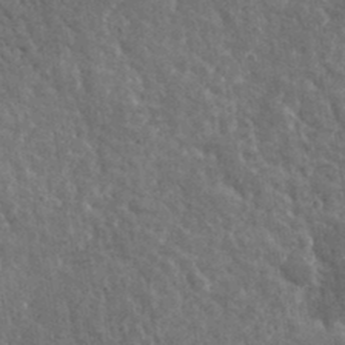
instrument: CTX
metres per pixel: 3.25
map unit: lHvf
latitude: 36.3467
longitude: -87.7449
